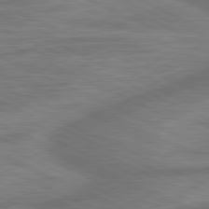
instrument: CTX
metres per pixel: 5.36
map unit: lApd
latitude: 81.3482
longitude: -175.1214
